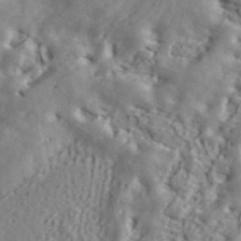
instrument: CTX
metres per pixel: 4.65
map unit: ANa
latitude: 42.7813
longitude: 47.5588
